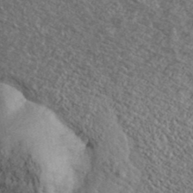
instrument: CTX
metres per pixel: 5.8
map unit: Ave
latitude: 39.5560
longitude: -110.4412
